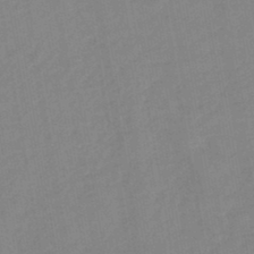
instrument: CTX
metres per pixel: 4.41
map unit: lHb
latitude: -45.6155
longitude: 72.9164
